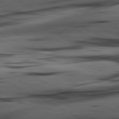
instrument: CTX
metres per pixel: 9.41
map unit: lApd
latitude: 81.0080
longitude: -84.7246
